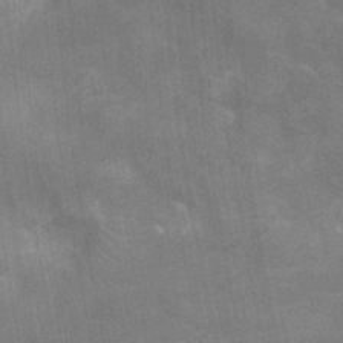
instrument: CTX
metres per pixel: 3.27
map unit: Nhu
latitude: -11.9745
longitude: -22.2522
